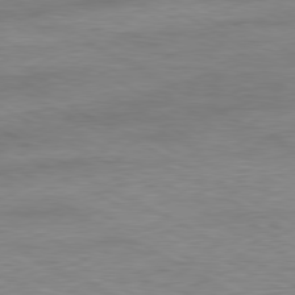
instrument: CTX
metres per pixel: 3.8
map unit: Ap
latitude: -81.2187
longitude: -77.9528
